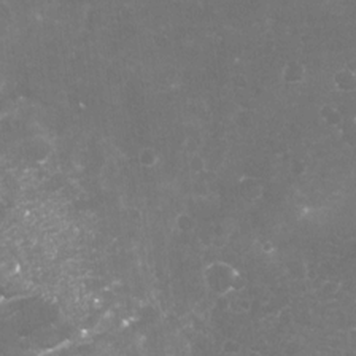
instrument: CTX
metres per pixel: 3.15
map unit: Nhu
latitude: -18.9164
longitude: -57.8394
